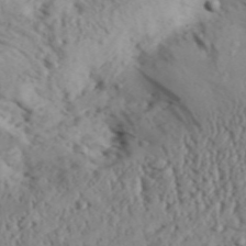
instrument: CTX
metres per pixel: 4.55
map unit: Aa
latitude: 31.5749
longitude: -136.3468
